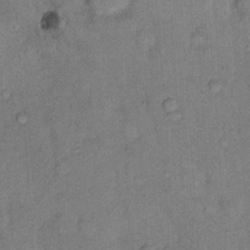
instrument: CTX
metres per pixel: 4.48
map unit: eHh
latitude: 10.0444
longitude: -61.8394
